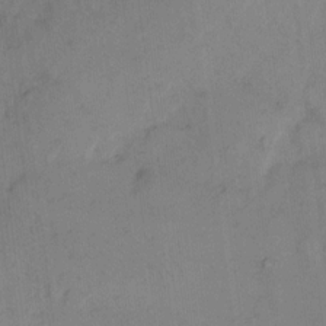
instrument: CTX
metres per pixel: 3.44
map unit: eHh
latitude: 11.6127
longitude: -62.3090
